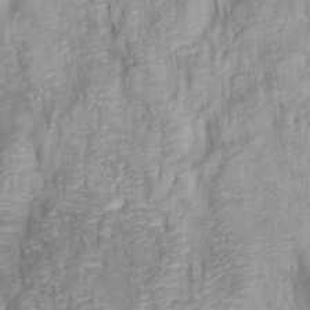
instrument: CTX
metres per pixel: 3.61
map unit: lAa
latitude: 6.4223
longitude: -115.1592
